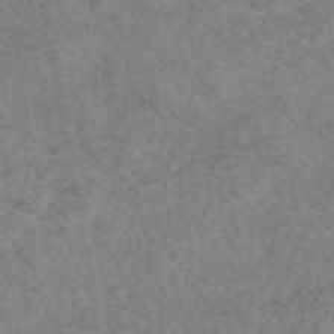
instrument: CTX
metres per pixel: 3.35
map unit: eAb
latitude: 48.4790
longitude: 111.0297
